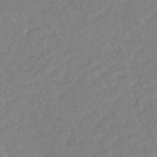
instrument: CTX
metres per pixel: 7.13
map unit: HNhu
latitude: -44.6519
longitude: 103.2754
